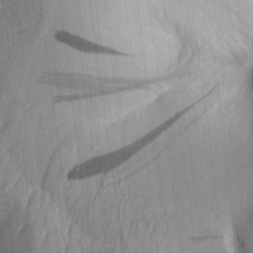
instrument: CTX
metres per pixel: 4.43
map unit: Aa
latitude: 15.2915
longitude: -147.0837
